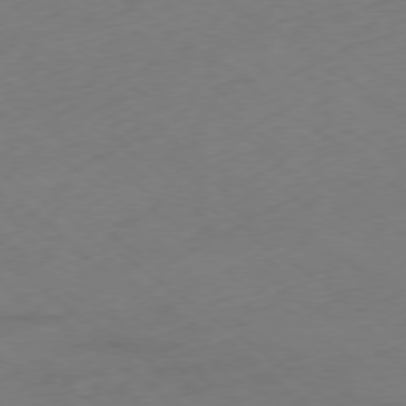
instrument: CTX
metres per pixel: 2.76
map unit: Ap
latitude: -79.1053
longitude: -57.2725
